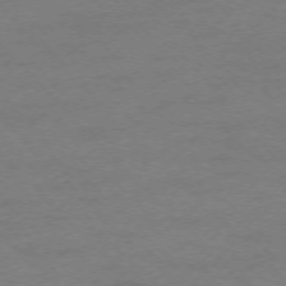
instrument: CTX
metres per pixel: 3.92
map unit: Ap
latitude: -75.0487
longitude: -78.3090
